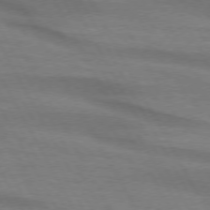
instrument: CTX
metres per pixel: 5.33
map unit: lApd
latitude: 74.1389
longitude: -65.0269
